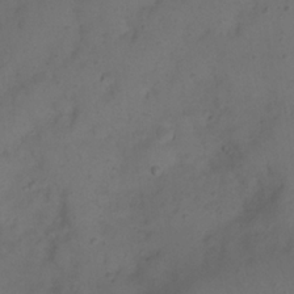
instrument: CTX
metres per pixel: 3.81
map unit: Nhu
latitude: 22.8002
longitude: -65.6883
